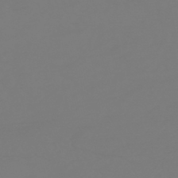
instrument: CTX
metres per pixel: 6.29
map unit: HNhu
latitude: -46.3684
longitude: 90.6897
